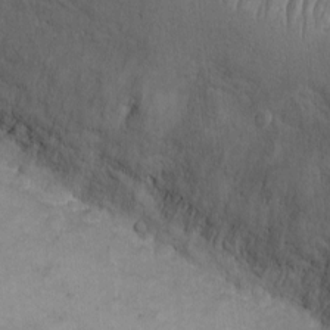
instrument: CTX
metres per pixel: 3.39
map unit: eHh
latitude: -8.9353
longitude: -68.0255
